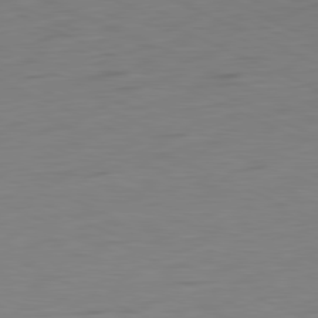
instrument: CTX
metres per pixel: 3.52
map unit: Ap
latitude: -81.3699
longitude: -60.6490
